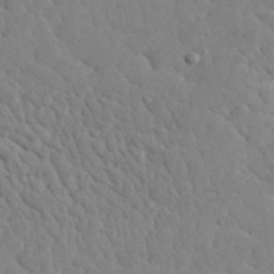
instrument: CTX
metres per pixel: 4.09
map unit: lHvf
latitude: 35.4615
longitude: -87.0269
